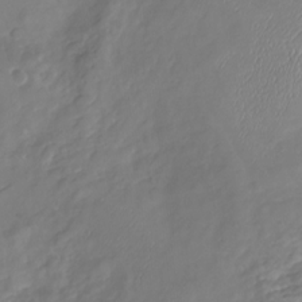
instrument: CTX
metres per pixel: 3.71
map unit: Nhu
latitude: -23.0298
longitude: -56.5923
